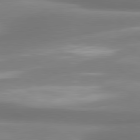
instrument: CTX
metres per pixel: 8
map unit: lApd
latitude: 80.2145
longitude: 179.0486
